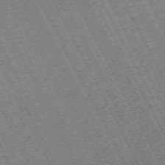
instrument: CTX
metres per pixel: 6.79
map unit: Hpe
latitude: -71.0109
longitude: 10.8786
